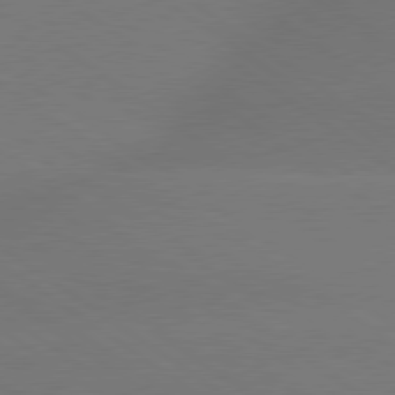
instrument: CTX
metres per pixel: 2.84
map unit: lApd
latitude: 79.2159
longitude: -151.7071
